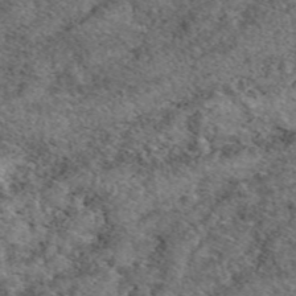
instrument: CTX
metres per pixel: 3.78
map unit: eAb
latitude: 49.5371
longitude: 111.8233
